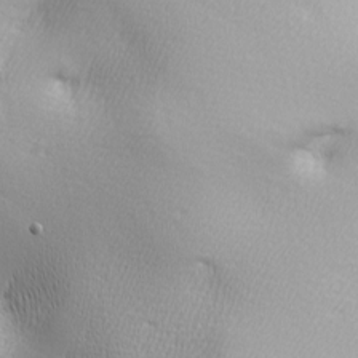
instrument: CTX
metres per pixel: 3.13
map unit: lAa
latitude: -5.8044
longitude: -121.9717
